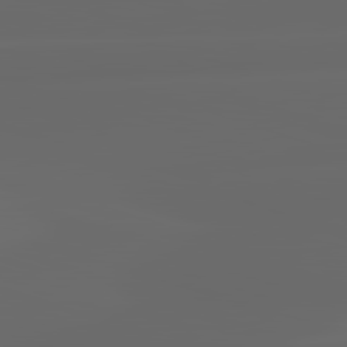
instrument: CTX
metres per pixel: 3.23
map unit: lApd
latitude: 82.8946
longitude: -137.0270
